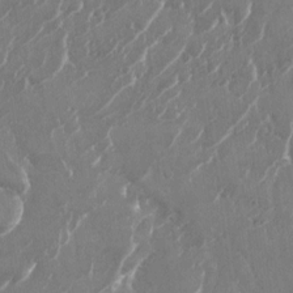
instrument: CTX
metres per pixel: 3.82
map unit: Nhu
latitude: -22.4440
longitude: -72.3279
